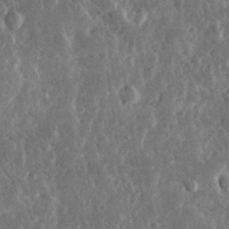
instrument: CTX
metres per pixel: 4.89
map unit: lHvf
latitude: 31.9151
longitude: -91.4615
